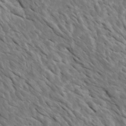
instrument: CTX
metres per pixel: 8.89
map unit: Htu
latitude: 1.8583
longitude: 142.9919
